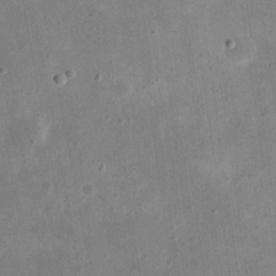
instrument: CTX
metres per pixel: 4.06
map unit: eHh
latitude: 21.7639
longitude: -67.9150
